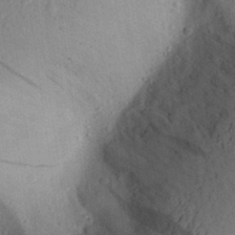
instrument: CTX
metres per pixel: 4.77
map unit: Aa
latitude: 28.0444
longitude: -145.6316
